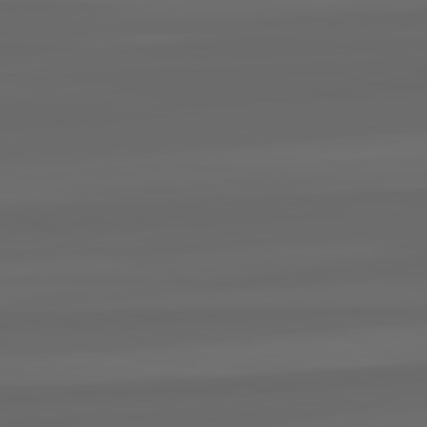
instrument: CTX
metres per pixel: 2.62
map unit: lApd
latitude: 82.4223
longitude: -172.0633
